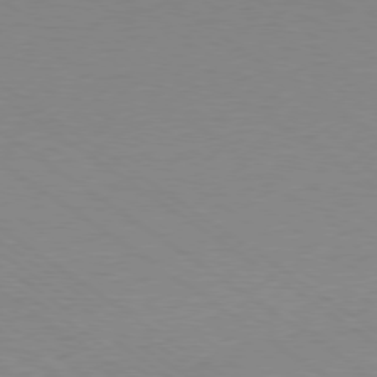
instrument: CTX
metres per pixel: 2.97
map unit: Ap
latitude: -79.2565
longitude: -55.2159
